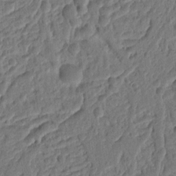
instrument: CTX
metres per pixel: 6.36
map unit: Ht
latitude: 11.4238
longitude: -75.8961
